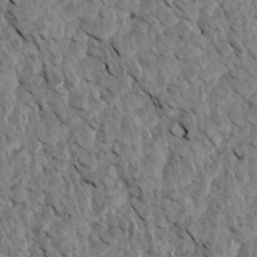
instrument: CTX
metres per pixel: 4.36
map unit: Aa
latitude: 14.6869
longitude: -142.1200
